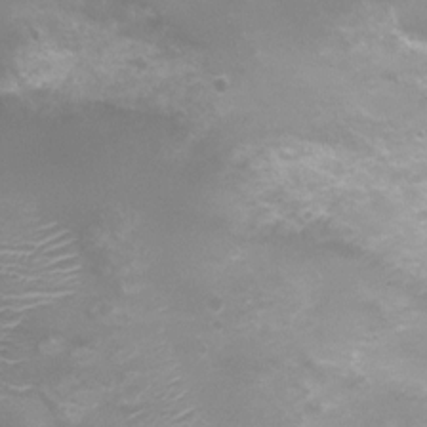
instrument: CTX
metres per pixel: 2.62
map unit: Nhu
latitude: 4.8002
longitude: -17.5371
